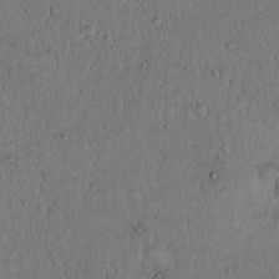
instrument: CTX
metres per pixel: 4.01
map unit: Hto
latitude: 14.8191
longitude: -57.1214
